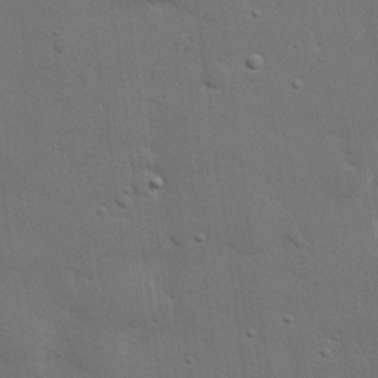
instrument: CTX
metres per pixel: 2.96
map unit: eHh
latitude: 27.1592
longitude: -81.7450
